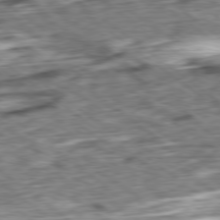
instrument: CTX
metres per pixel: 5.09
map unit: Ap
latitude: -79.1053
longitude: -76.3467
